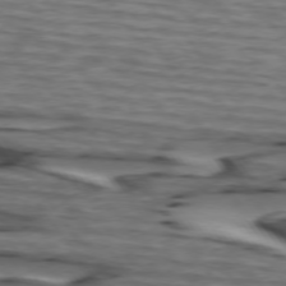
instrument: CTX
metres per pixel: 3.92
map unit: lApd
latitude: 74.6679
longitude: -71.6127
